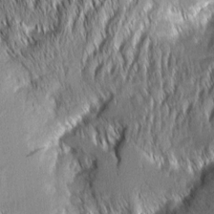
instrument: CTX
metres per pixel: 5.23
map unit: Aa
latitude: 7.8205
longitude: -131.0081
